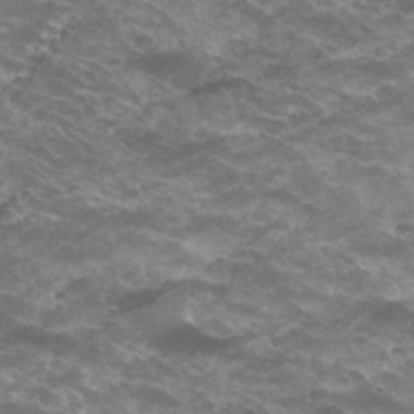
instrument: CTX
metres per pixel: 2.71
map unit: Hto
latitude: 33.1592
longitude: -42.5357
